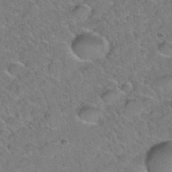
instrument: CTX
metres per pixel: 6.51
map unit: Hto
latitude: 35.9150
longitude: -48.5924
